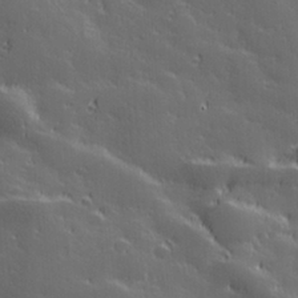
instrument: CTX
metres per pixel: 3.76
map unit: Hve
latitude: 27.8772
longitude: 144.6141
